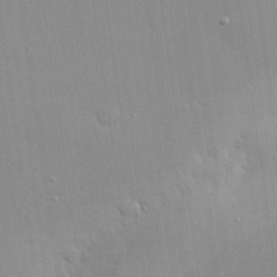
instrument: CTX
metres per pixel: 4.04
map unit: eHh
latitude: 24.2900
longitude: -90.4601
